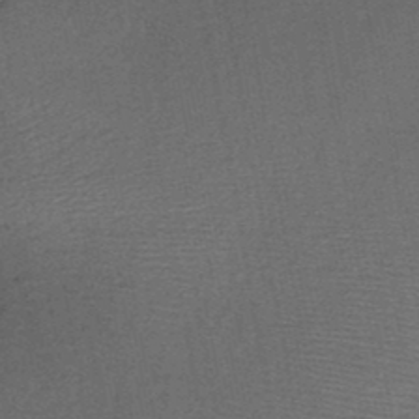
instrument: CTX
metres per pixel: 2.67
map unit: HNb
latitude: -48.0661
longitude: -42.5546
